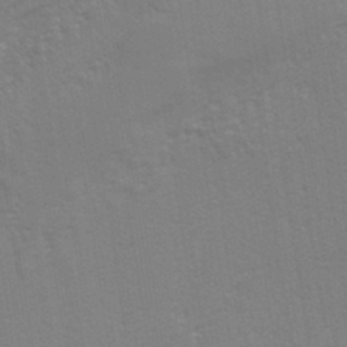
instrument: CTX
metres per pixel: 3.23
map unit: eHh
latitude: 34.3467
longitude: -133.2159
